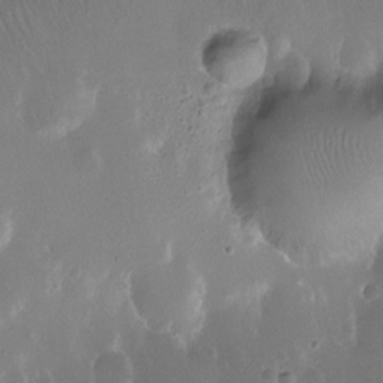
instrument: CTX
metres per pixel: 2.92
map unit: Ht
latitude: -11.7856
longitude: -43.9906
